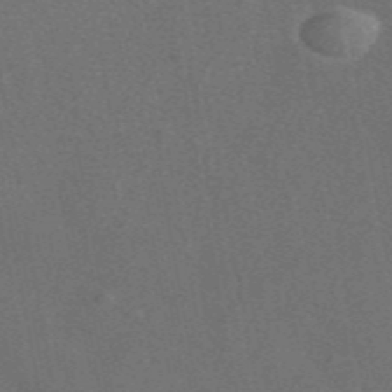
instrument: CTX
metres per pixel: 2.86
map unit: ANa
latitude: 44.9136
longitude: 30.1606
